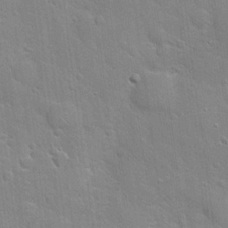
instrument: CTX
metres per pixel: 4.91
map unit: Hto
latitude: 20.5357
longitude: -52.0633
